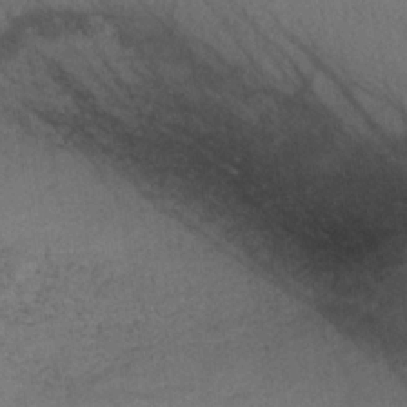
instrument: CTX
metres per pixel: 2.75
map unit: lHb
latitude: -34.9920
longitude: 66.8030
